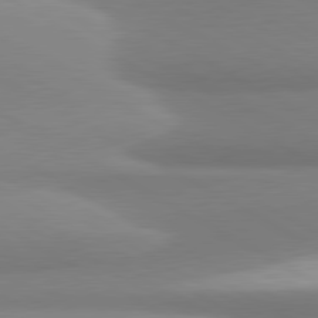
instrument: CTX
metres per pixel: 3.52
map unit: lApd
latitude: 80.6113
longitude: -175.6883
